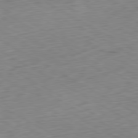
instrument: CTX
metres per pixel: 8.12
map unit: Ap
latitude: -80.7274
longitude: -71.4237
